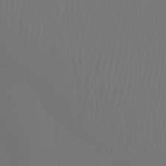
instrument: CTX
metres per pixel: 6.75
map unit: Ht
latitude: -7.4643
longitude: -31.3671
